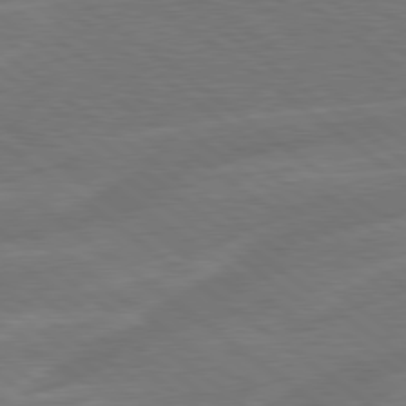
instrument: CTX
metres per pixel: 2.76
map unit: Hpe
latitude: 79.0270
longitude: -153.7450
